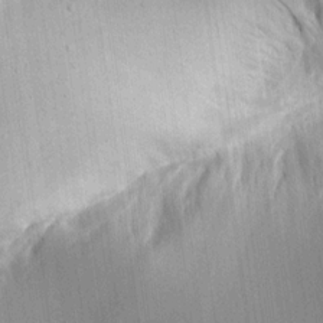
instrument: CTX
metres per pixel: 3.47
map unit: Aa
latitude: 15.3671
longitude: -147.0837
